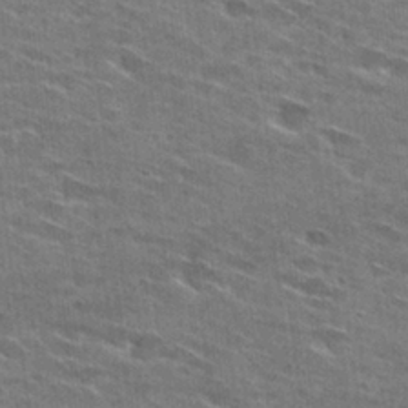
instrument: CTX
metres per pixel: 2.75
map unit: Hto
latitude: 28.7813
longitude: -46.2901
